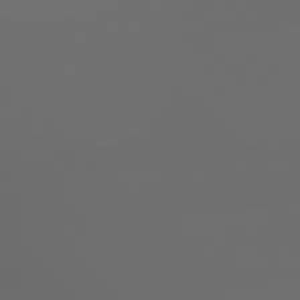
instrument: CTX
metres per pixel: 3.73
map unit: lApd
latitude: 79.2348
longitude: -166.6490
